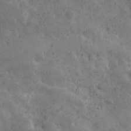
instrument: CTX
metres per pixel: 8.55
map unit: Ave
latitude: 10.7435
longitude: -105.8773
